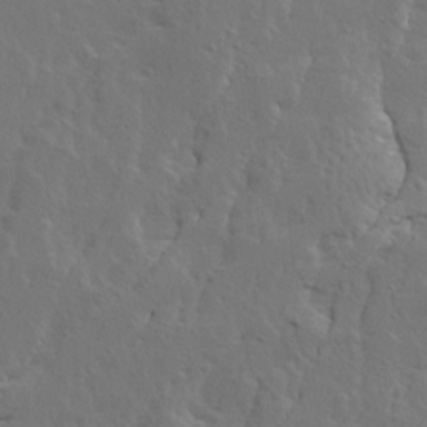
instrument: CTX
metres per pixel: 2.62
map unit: Ave
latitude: 14.3468
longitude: -135.5749
